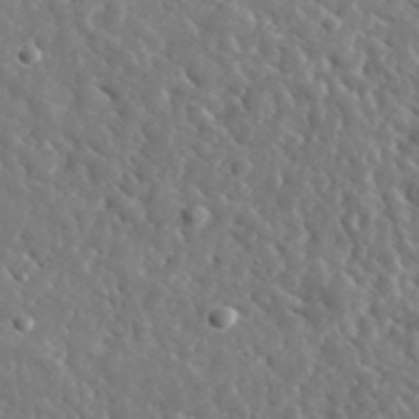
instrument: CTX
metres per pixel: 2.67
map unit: lHvf
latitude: 35.9717
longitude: -86.8380
